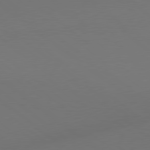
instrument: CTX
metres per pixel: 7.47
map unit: lApd
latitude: 79.0459
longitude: 174.8407
